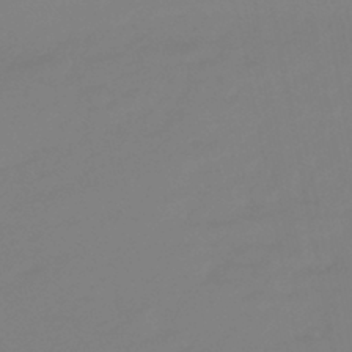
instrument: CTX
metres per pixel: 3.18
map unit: lHb
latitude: -42.3873
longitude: 75.6155
